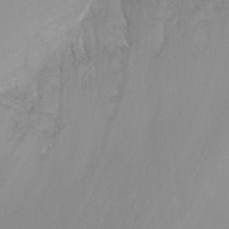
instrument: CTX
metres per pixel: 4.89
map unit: Nhu
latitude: -9.1809
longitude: -71.1781
